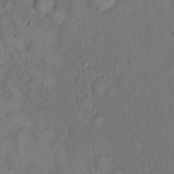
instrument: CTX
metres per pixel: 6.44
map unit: eHh
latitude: 16.0822
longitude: -62.1767
